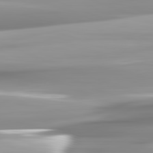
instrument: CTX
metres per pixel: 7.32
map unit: lApd
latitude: 82.2522
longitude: -142.8947
